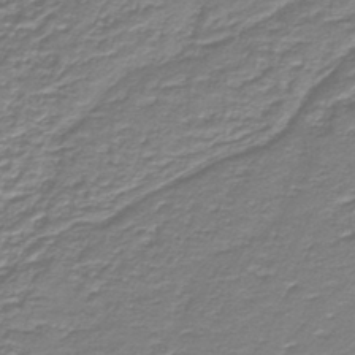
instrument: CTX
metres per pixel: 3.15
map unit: lHb
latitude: -40.1228
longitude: 54.7463
